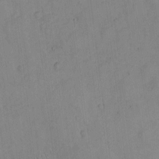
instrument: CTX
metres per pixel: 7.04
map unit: eHh
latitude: -8.7274
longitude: -66.5923
